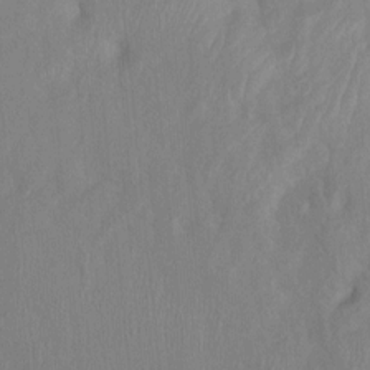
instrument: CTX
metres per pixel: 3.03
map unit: Ht
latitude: -7.7477
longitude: -38.4223
